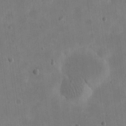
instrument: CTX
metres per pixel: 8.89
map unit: eHh
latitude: 21.1781
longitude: -69.9339
